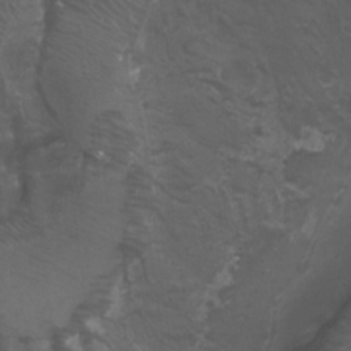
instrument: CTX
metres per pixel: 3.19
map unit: Nhu
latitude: -9.5777
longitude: -77.0836
